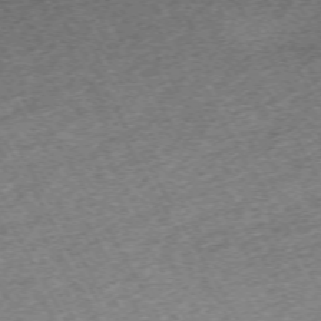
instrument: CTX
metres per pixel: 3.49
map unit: Hpe
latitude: -70.3306
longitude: 13.5777
